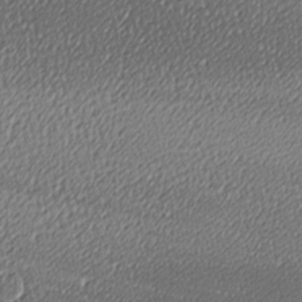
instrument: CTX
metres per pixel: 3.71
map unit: lAa
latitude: -10.7274
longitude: -126.2523
